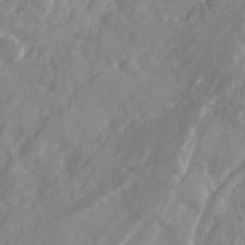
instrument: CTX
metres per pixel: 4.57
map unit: Ave
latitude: 20.8947
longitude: -130.7625
